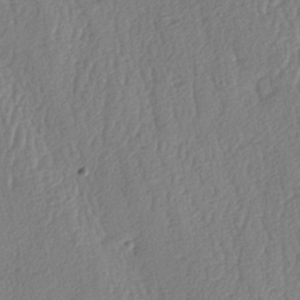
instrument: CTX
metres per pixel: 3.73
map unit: lAa
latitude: -8.2928
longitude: -129.0836
